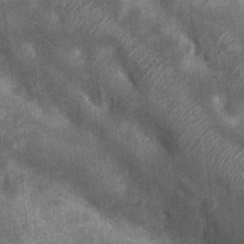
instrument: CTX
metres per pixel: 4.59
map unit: Ht
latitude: 2.7813
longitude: -19.2159
